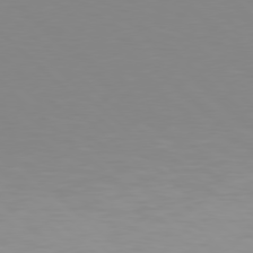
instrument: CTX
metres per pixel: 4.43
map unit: Hpe
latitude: 77.7071
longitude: -165.2915
